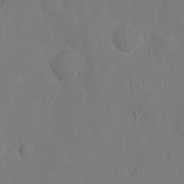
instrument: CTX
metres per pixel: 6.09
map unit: eHh
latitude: 6.3467
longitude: -68.1389
